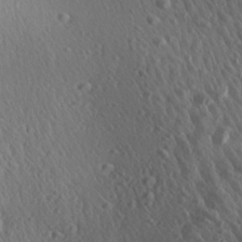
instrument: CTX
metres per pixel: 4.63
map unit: Aa
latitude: 26.8947
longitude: -141.1781
